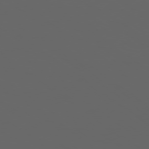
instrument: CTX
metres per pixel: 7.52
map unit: Ap
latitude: -77.8233
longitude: -75.3860
